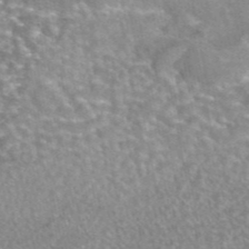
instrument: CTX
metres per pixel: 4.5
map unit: eAb
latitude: 45.1403
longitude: 104.3684
